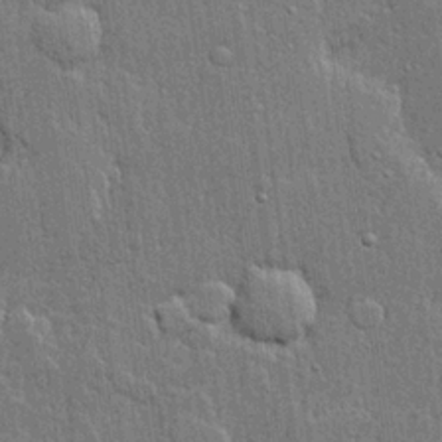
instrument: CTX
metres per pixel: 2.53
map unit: lHvf
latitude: 21.4427
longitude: 143.0486
